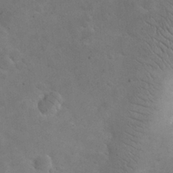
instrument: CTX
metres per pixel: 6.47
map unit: eHh
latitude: 24.5545
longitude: -67.0080
